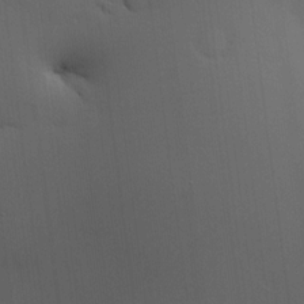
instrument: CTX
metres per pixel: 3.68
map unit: HNhu
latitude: 13.3293
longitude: 11.5777
